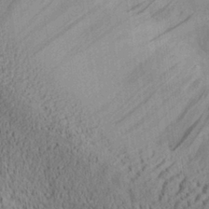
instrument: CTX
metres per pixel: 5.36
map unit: Aa
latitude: 28.3845
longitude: -134.5545
